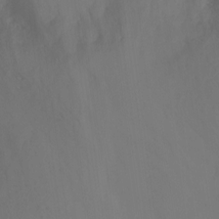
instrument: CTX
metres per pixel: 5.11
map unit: Nhu
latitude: -6.6140
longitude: -49.8394
